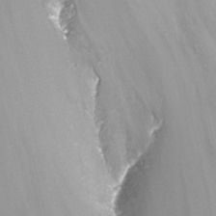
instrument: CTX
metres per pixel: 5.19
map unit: Nhu
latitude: -13.7100
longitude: -66.5734
